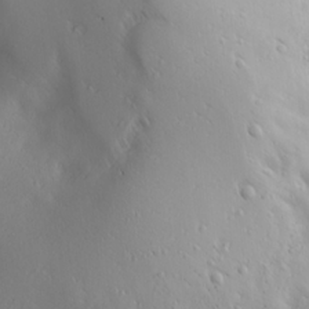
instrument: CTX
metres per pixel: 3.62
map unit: Ave
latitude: 22.5357
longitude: -136.9136
